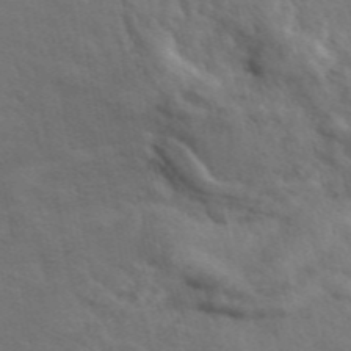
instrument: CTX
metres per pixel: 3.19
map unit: ANa
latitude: 48.9703
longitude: -76.5168
